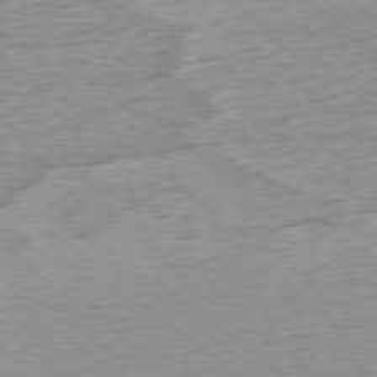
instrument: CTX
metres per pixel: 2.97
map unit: Hpe
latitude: -78.9352
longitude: -22.9892
